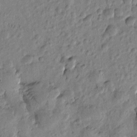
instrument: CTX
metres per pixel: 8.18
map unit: Htu
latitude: -0.1606
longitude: -176.3278
